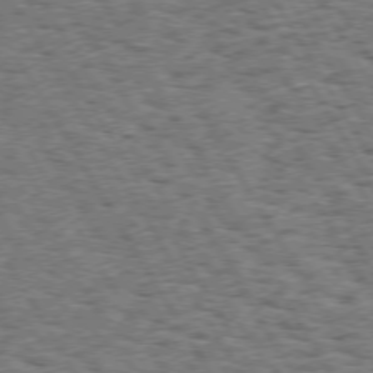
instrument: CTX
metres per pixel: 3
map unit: Hpe
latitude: 73.4805
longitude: -139.4993
